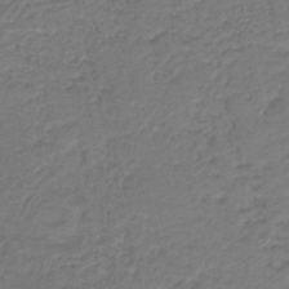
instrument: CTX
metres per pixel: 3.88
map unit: HNb
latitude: -42.4251
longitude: 50.2739
